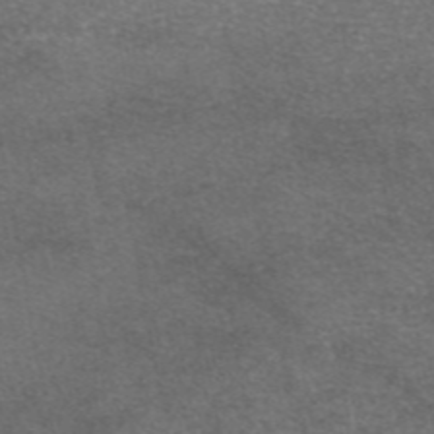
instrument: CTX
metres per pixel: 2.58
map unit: eAb
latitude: 46.8569
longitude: 104.4629
